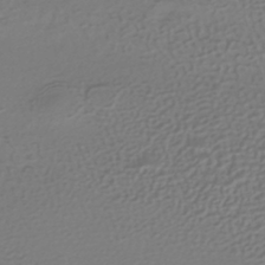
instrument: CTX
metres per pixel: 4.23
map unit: HNhu
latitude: -42.2739
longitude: 97.0487
